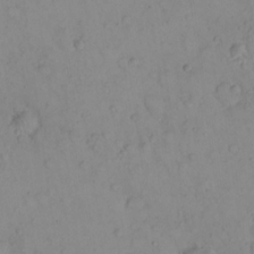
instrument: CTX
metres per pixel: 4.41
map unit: Nhu
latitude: 23.8205
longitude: -62.8191
